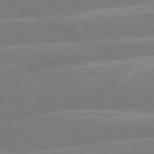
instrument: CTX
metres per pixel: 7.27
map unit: lApd
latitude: 80.6679
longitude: -134.4790
